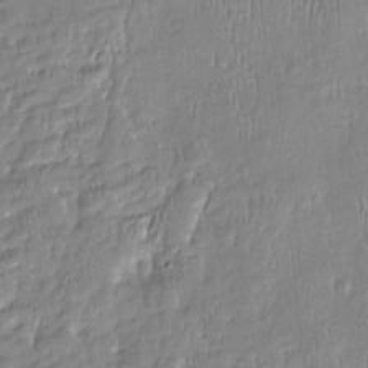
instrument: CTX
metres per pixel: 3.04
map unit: Htu
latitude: -5.7855
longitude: 174.1983
